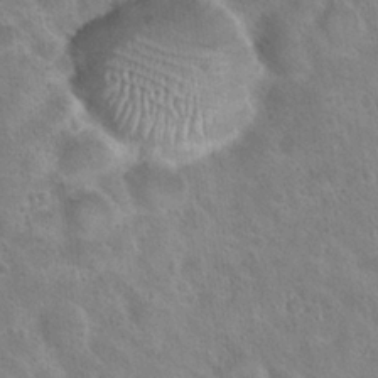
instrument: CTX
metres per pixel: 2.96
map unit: Hto
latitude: 22.9892
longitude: -48.9325
